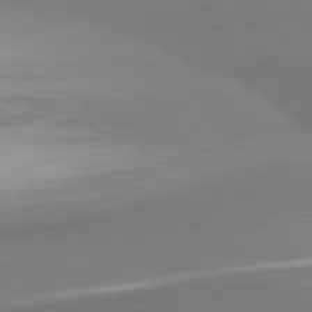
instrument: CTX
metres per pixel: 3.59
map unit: lApd
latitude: 81.6694
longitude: 166.0094
